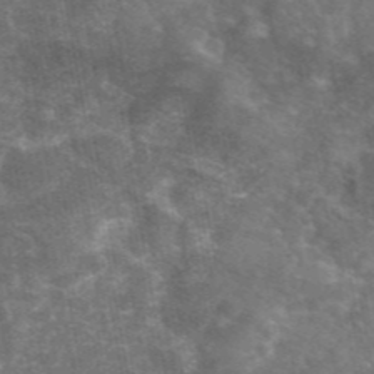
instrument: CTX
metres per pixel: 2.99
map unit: eAb
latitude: 46.2523
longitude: 119.9367
